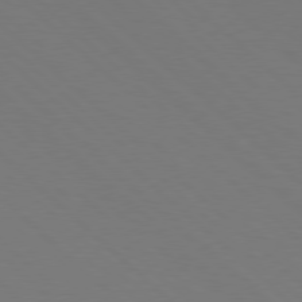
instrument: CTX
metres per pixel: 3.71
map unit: Hpe
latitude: 77.6505
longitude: -126.4790
